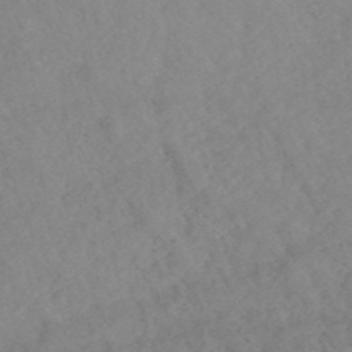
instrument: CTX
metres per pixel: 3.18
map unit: ANa
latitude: 42.8380
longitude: 27.2375
